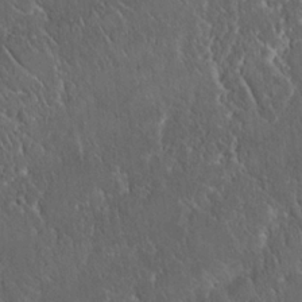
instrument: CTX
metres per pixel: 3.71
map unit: eHh
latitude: 21.9717
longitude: -58.4601
